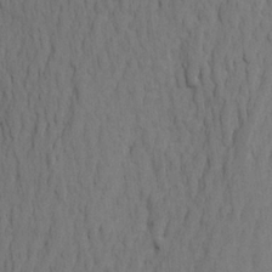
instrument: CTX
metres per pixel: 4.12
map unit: Aa
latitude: 23.8205
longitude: -148.7813
